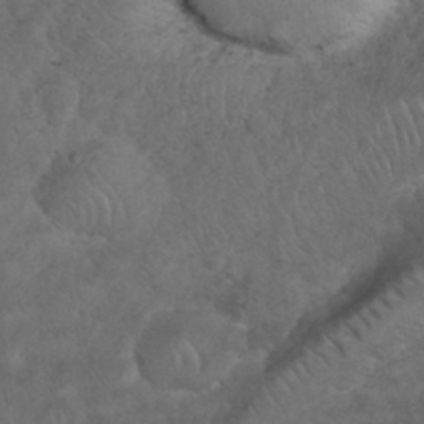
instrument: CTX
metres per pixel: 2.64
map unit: eHh
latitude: 34.4790
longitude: -65.1970
